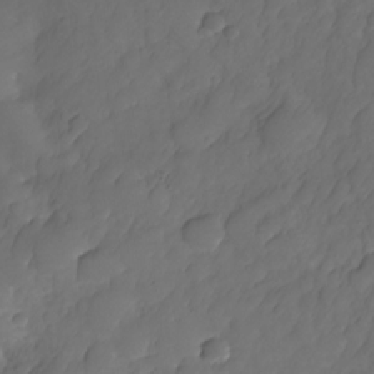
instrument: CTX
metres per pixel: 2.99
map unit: HNhu
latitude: -25.3132
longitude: 49.5399
